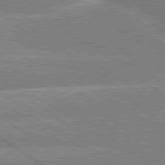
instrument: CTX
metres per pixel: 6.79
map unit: lApd
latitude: 79.7072
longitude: -156.9702
